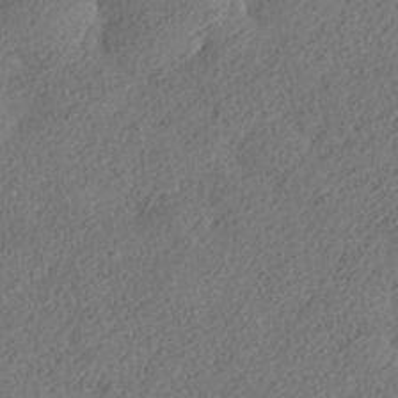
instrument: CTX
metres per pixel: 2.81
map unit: Nhe
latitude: -38.6897
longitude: -117.5938
